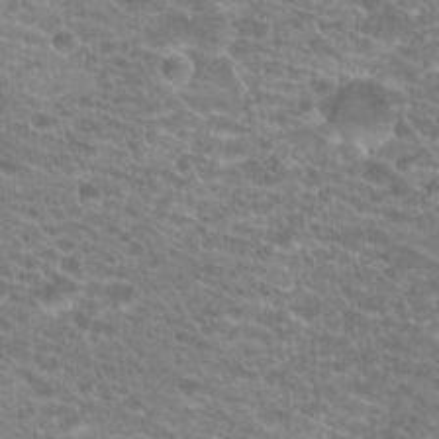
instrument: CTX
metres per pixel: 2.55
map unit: Hto
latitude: 20.5924
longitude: -39.2159
